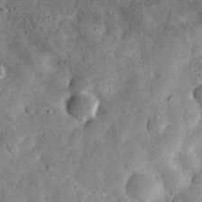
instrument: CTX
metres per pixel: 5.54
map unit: eHh
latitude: 30.8002
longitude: -69.5938
